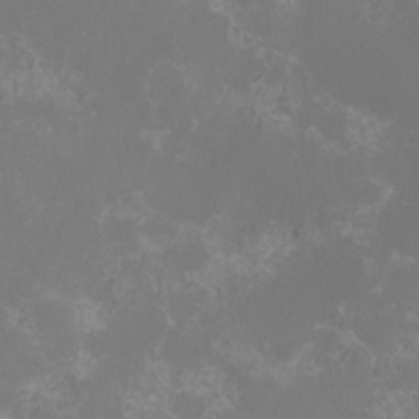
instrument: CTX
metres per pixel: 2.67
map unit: eHh
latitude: -6.8408
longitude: -77.4993
